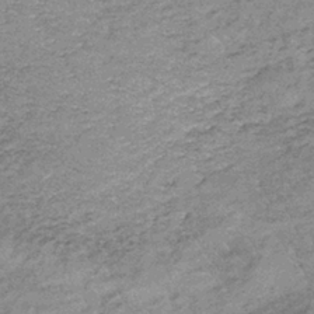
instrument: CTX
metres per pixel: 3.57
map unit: lHb
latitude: -36.3117
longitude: 65.9367
